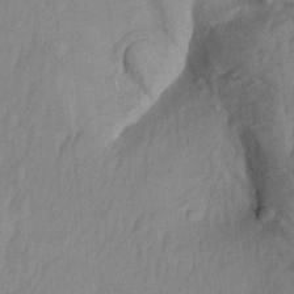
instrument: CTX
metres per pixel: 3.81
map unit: Aa
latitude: 18.8569
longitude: -146.5546
